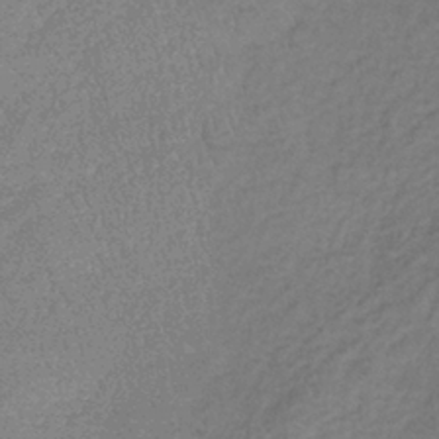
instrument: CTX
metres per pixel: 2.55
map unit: lHb
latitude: -35.8233
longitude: 69.1809
